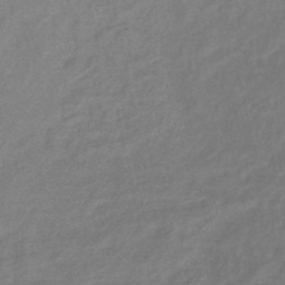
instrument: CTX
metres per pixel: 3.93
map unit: lHb
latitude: -41.4454
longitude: 76.4818
